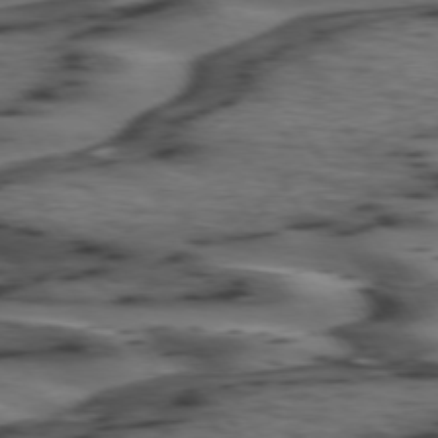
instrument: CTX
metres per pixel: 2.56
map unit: lApd
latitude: 74.4223
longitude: -71.2915
